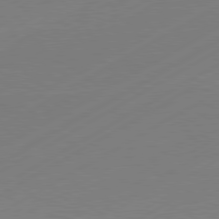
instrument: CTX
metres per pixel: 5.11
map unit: Hpe
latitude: -81.4833
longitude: 14.6519
